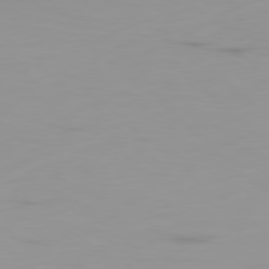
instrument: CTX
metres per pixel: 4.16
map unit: Ap
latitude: -79.2565
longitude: -69.2537
